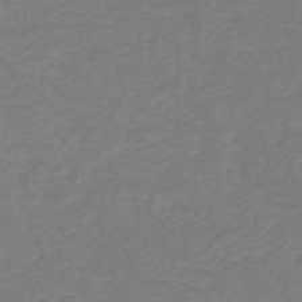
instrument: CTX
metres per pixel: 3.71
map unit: lHb
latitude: -31.0864
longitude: 65.1620
